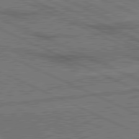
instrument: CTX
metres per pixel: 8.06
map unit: lApd
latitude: 81.1025
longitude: 140.0094
